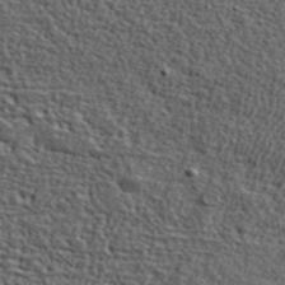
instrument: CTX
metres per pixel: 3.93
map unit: ANa
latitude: 41.1781
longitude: -86.6679
